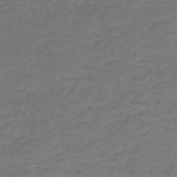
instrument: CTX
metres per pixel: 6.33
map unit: HNb
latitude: -43.7477
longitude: 52.3495
